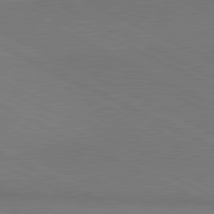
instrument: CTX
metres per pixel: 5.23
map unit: lApd
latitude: 81.0080
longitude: 148.8219
